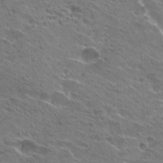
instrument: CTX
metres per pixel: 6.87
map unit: Hto
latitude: 25.9717
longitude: -43.7639
